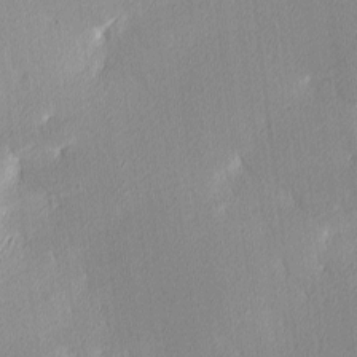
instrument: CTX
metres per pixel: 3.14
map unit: Ave
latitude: 3.3481
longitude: -113.4237
